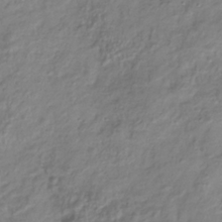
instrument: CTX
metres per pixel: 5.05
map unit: Hve
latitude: -32.8030
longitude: 90.2929
